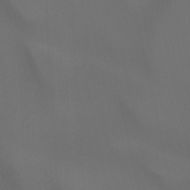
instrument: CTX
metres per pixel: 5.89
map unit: Ht
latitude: -4.7274
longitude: -63.0648
